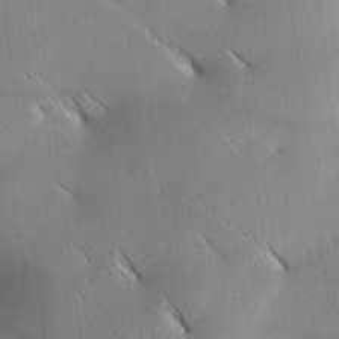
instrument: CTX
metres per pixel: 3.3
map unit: Ave
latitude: 1.8394
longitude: -114.9891
